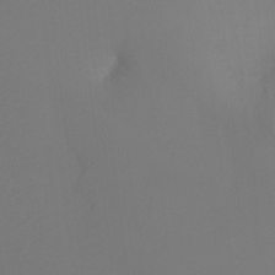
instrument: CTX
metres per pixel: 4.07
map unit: Ht
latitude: -6.9730
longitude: -27.9528
